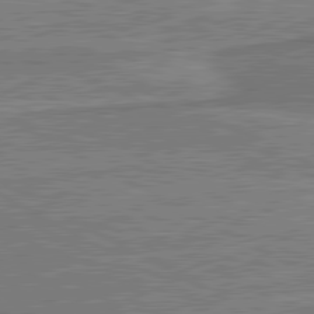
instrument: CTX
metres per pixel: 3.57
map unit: lApd
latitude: 80.9703
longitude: 142.3495
